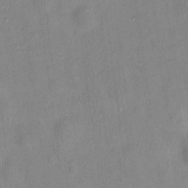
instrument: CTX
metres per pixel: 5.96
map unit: Hto
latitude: 16.3656
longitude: -40.5734
